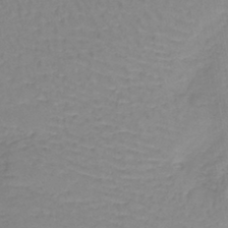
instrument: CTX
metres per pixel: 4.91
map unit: lHb
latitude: -41.7666
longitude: 59.5021
